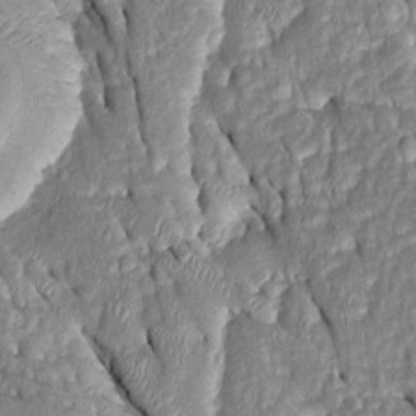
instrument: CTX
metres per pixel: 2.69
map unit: Htu
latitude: -0.6141
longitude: 149.5399
